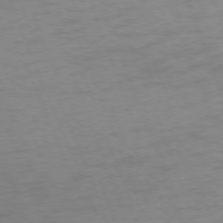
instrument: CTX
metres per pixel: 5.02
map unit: Ap
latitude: -75.0487
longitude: -74.5168
